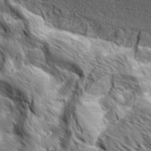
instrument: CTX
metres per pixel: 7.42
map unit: Hve
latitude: 32.0444
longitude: 148.9731
